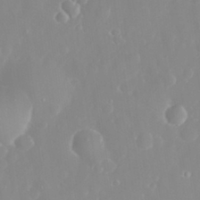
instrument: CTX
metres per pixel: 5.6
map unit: eHh
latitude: 31.6316
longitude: -59.5938
